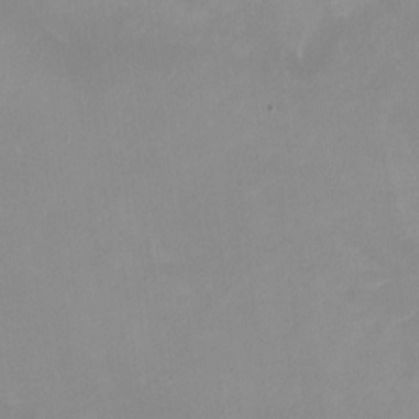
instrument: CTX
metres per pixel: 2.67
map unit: HNhu
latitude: -0.8786
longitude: -4.7057
